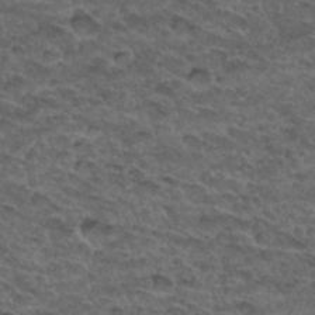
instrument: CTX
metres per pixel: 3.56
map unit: Hto
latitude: 33.1403
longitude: -48.0255
